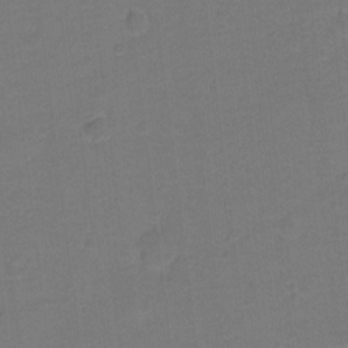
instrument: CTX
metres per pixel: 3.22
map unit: Hto
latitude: -1.3888
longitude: -34.4034
